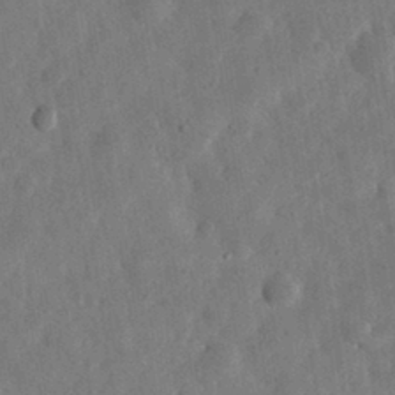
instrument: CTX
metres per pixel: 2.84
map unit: eHh
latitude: 31.3482
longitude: -75.9150
